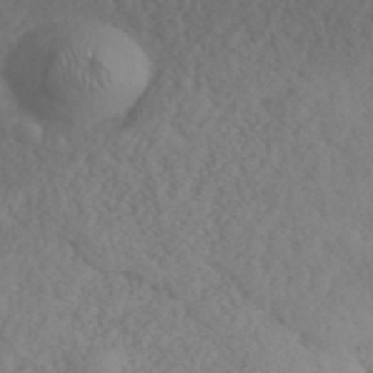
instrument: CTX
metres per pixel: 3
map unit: ANa
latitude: 42.3089
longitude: 52.8974
